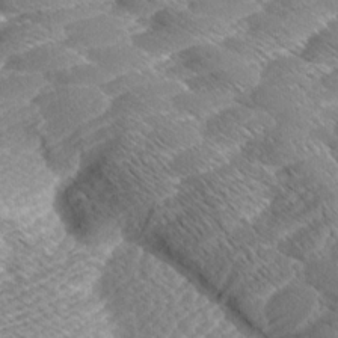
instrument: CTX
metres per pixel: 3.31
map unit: Aa
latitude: 8.9703
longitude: -135.4993
